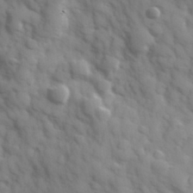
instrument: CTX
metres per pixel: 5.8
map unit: Hve
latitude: 32.3089
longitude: 150.6518
